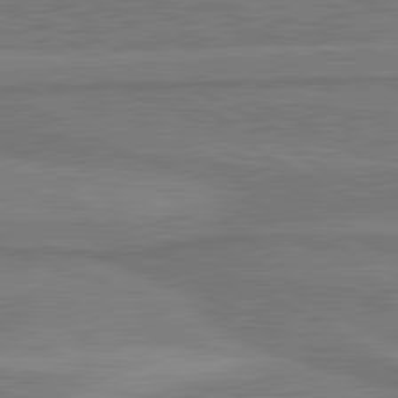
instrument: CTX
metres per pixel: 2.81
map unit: lApd
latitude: 81.1592
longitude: 173.4076
